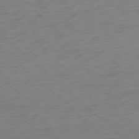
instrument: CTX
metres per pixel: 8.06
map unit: Ap
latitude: -77.7100
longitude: -91.3671
